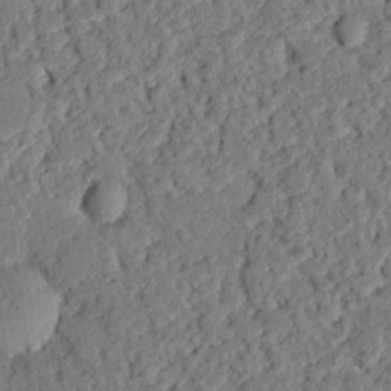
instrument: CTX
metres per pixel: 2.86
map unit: eHh
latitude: 26.0822
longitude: -81.0647
